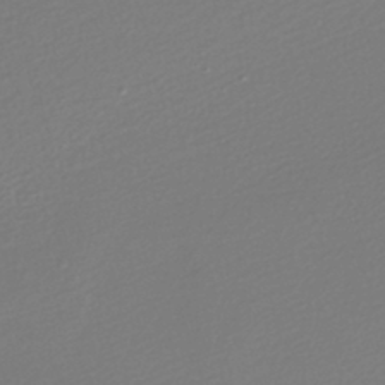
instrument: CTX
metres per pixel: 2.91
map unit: lHb
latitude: -42.5006
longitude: 69.3887
